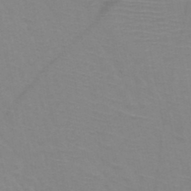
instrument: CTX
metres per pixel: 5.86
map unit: HNb
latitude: -45.8989
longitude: -42.6680
